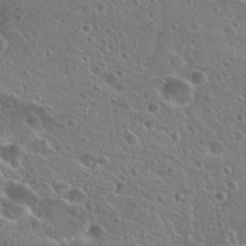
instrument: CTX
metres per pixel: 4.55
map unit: Hto
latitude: 25.8583
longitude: -45.6883
